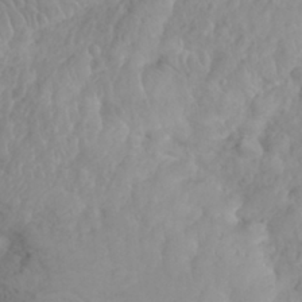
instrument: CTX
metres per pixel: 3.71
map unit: eHh
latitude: 31.8962
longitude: -65.2348
